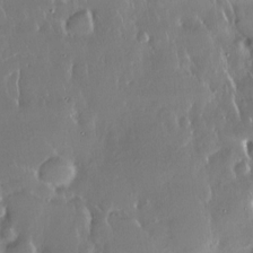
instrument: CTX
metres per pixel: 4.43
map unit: Nhe
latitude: -27.4265
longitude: -110.7624
